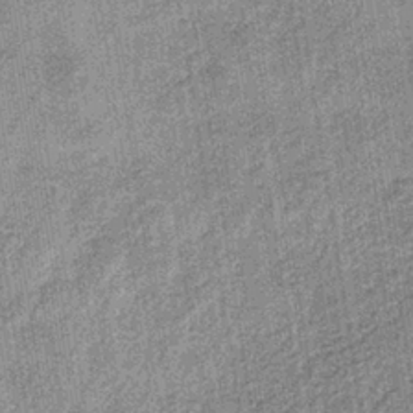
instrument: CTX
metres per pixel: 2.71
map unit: lHb
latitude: -36.8597
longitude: 64.0661
